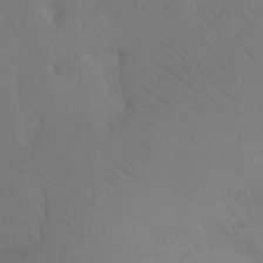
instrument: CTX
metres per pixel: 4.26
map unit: Ht
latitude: -7.4643
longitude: -32.2334
